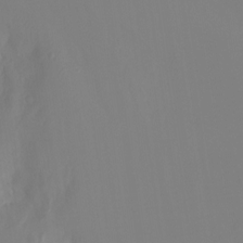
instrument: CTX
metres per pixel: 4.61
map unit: Nhu
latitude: -7.7099
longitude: -52.1767
